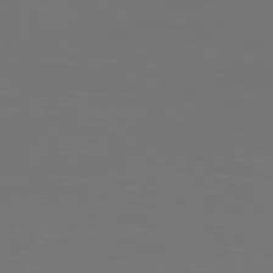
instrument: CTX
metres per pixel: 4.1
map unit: Ap
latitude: -77.5399
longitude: -80.4790
